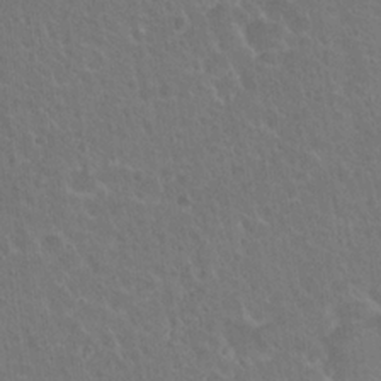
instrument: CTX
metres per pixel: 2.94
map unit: Hto
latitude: 18.4601
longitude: -40.0822
